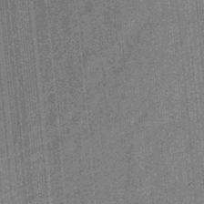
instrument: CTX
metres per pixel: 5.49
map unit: eHb
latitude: -32.1417
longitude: 73.5210
